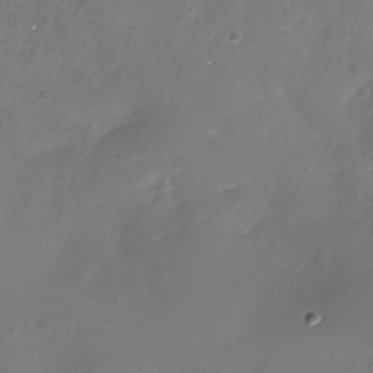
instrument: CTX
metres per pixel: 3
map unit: Nhe
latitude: -32.7086
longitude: -88.4979
